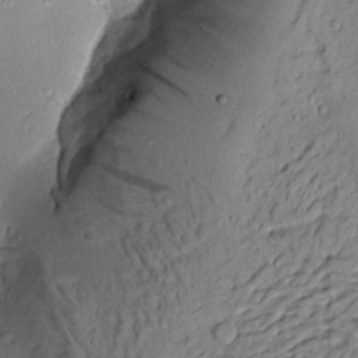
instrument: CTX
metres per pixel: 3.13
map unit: Aa
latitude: 9.2915
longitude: -132.9892
